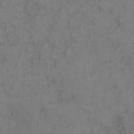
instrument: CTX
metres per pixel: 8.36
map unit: eHh
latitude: 9.1970
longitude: -63.0459
